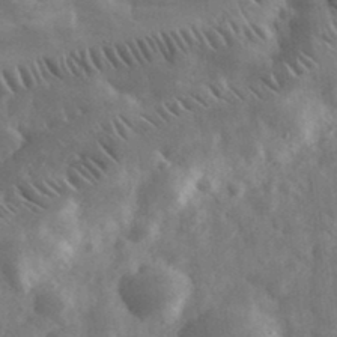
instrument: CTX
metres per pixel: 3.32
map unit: eHh
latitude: 34.3089
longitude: -69.8206
